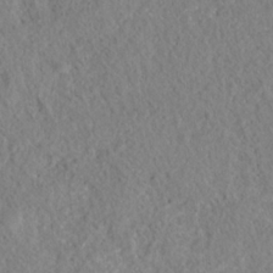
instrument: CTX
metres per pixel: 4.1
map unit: HNhu
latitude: -36.2739
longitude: 32.8408
